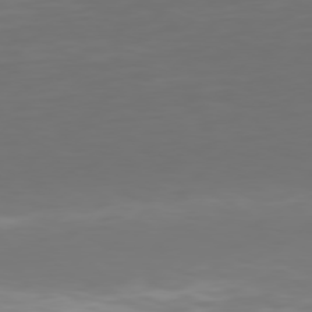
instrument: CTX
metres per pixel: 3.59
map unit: Hpe
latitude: 76.9513
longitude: -138.8002
